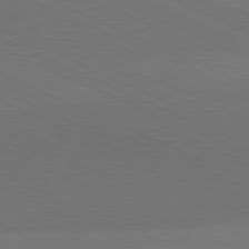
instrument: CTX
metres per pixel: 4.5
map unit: lApd
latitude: 81.4048
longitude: 136.9919
